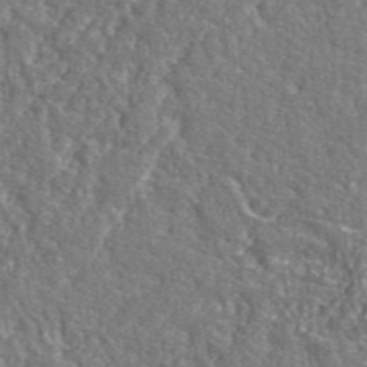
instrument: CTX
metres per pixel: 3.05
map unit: eHh
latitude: 42.4034
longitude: -91.4804
